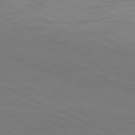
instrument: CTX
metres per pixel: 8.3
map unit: Hpe
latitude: -81.6911
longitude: 15.0109
